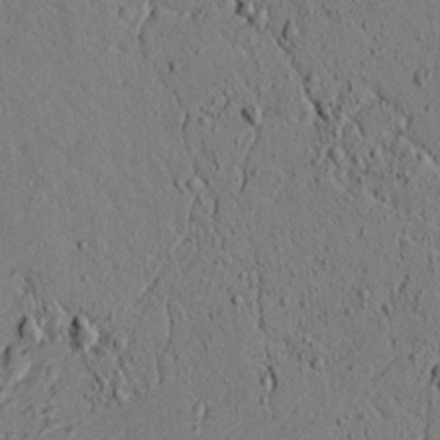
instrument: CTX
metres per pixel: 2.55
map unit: lAvf
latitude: 5.4426
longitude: 165.8234
